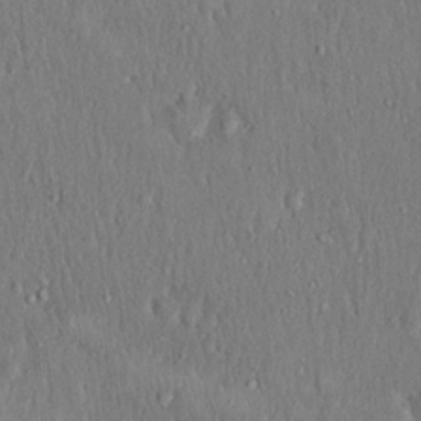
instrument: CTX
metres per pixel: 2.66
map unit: Hto
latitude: 18.3845
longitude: -60.8380
